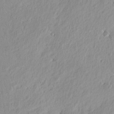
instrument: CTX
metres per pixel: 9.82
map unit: eHh
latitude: 2.5545
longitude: -77.8394
